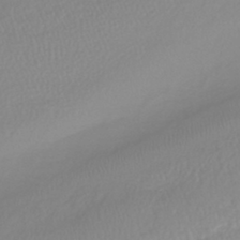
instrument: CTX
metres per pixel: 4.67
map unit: lHb
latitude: -41.1620
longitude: 71.2187
